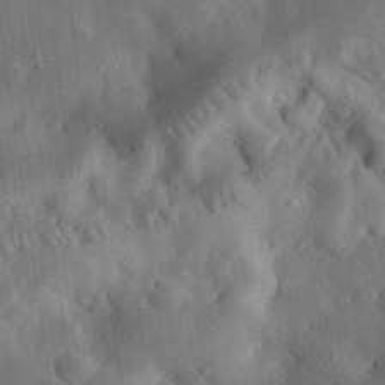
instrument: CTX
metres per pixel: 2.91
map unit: eHh
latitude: 31.1781
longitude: -77.1781
